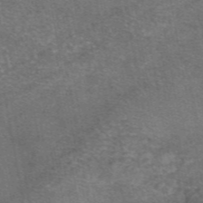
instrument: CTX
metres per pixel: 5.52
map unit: eAb
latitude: 48.0444
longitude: 113.2565
